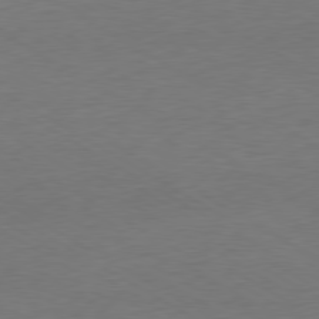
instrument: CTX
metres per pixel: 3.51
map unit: Ap
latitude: -80.5196
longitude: -67.6882
